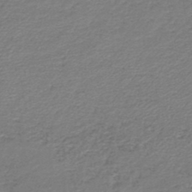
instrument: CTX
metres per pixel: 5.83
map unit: lHb
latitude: -44.5763
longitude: 59.2564
